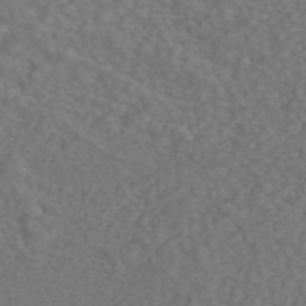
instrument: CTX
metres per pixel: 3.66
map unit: ANa
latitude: 43.2537
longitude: 29.8800
